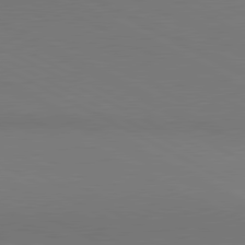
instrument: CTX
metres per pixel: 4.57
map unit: lApd
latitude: 80.8947
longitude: 145.9556
